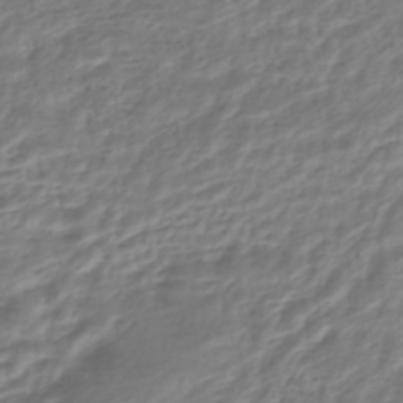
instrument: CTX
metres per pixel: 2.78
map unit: HNhu
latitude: -44.7841
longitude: 102.8030
